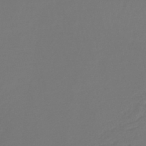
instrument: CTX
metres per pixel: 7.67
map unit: lHb
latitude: -45.3699
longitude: 78.5384
